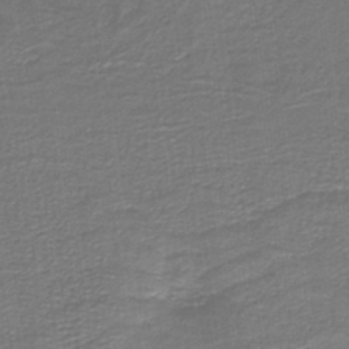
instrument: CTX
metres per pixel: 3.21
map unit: lHb
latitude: -40.1606
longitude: 53.2942
